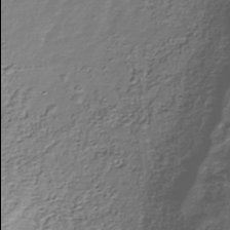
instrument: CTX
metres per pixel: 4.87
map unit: Nhu
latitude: -39.1431
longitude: -85.9906
